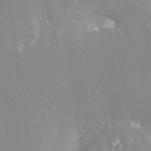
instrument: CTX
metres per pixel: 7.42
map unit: Nhe
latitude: -28.3306
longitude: -110.1767
